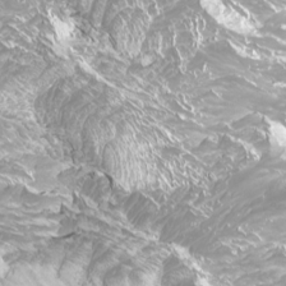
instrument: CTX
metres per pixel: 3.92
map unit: Htu
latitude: -6.7274
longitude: -75.0458
